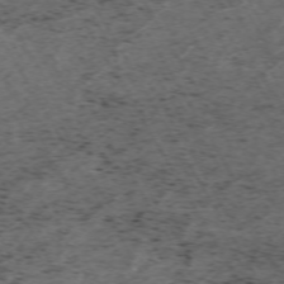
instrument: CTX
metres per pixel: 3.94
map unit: Hpe
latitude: -70.6330
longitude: 17.2943
